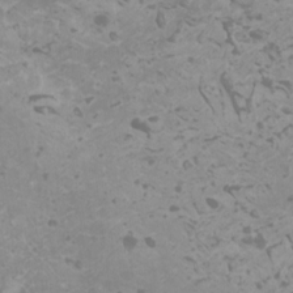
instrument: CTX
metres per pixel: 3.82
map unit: HNhu
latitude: 0.8191
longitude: 2.1038
